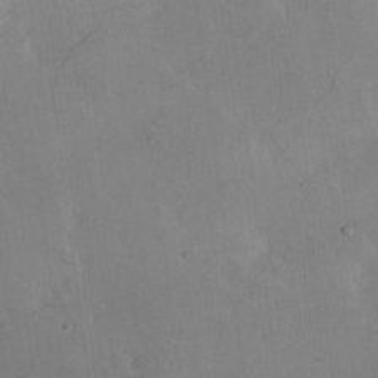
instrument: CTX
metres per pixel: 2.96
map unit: Hve
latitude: 19.1592
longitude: 150.3117
